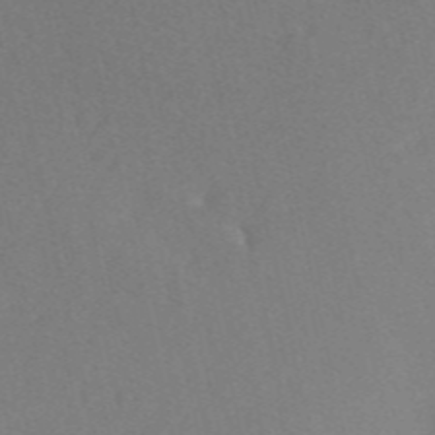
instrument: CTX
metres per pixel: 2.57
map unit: eAb
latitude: 47.2915
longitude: 112.5385
